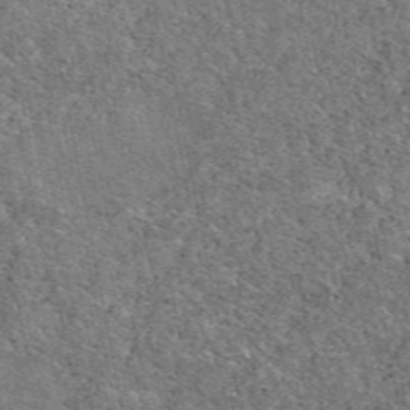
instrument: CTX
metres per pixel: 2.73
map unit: eAb
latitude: 48.9136
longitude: 116.6140
